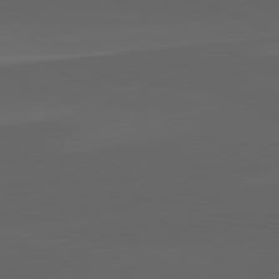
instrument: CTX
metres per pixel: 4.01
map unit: lApd
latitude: 82.1388
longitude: 130.3306
